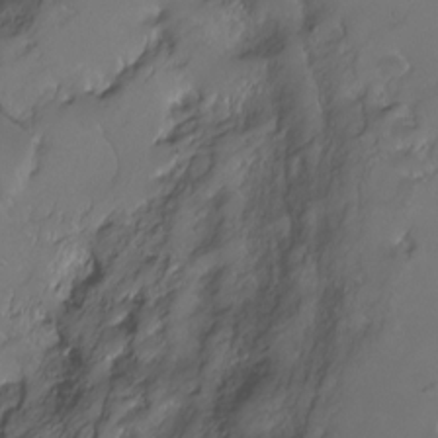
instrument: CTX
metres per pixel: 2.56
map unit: Ht
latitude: -6.0283
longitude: -34.1955
